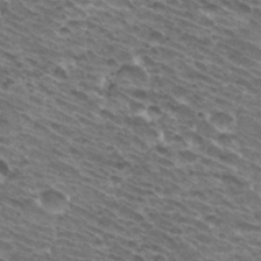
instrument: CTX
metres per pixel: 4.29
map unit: Hto
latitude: 33.3293
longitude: -40.8002
